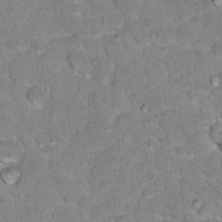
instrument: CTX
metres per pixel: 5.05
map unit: Hto
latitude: 17.6883
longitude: -35.8394
